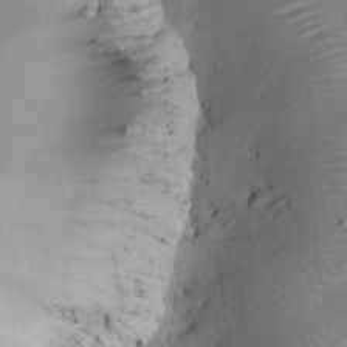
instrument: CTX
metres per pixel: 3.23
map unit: HNhu
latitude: 7.4993
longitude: 3.2942
